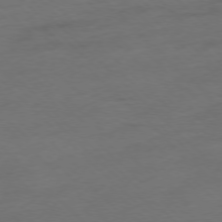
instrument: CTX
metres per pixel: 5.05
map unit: Ap
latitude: -77.3510
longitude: -64.4790
